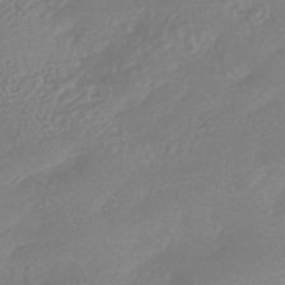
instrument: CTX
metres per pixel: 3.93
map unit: HNhu
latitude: -44.3306
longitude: 91.6344
